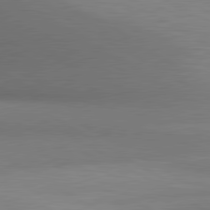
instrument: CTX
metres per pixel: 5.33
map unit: lApd
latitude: 80.6113
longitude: 134.1606
